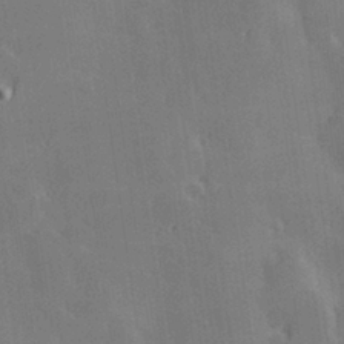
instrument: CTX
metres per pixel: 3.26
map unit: Hve
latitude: 28.1578
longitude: 145.5399
